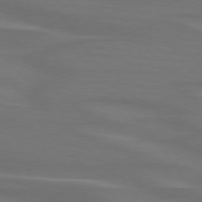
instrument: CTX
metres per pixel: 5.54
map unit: lApd
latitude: 74.6679
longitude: -79.6316
